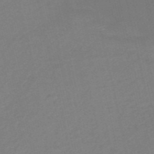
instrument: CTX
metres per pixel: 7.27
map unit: HNb
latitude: -53.3320
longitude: -48.3089
